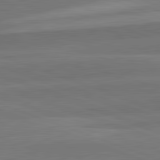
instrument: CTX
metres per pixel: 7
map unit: lApd
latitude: 82.5167
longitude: 137.2376
